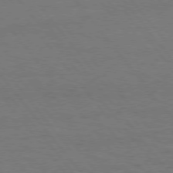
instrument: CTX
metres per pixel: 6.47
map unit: Hpe
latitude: 75.5182
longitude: -137.1215
